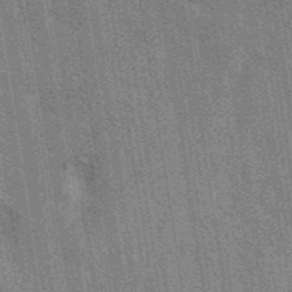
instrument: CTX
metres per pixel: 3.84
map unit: eAb
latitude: 40.6112
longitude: 107.2943
